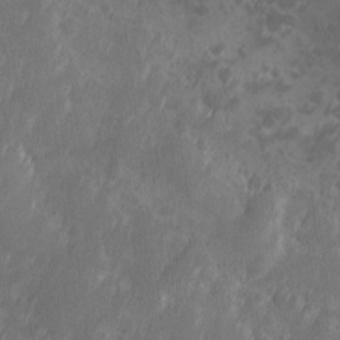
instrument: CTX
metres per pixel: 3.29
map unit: Ave
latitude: 10.1200
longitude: -105.5183
